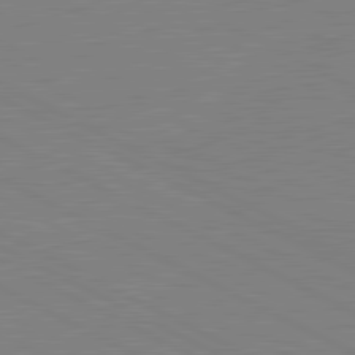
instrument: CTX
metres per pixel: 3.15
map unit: lApd
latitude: 81.0836
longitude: 150.8597
